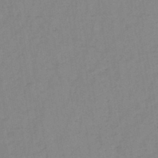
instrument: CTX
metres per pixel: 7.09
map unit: HNb
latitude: -45.6533
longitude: -39.2726
